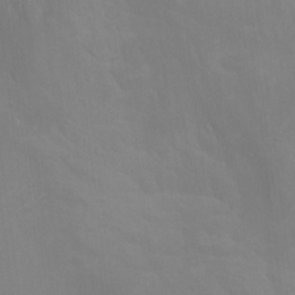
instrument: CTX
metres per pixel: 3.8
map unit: Ht
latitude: -12.7652
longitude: -50.2711
